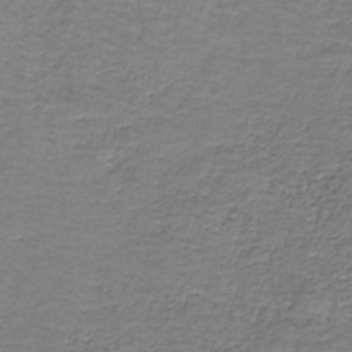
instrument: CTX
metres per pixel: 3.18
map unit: eAb
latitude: -36.4062
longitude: 52.7652
